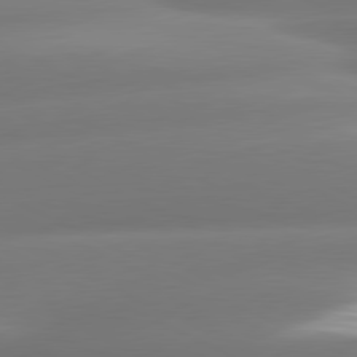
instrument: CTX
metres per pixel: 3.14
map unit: lApd
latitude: 80.5546
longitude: -160.2711
